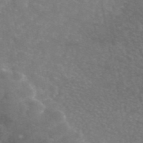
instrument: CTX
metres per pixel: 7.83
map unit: eAb
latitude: 46.1389
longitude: 120.0472
